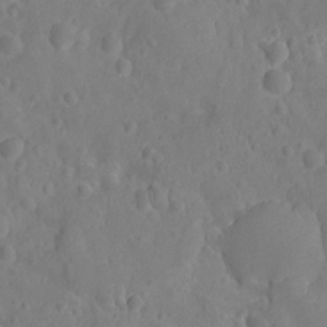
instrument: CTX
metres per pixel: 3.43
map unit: Ht
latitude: -10.1606
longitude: -23.1403
